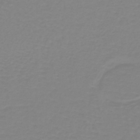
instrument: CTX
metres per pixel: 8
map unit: lHb
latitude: -40.9542
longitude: 60.2739
